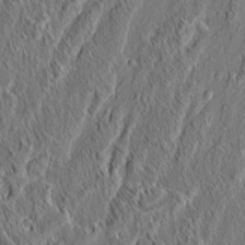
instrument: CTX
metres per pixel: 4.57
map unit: eHh
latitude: 5.8583
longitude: -76.6868
